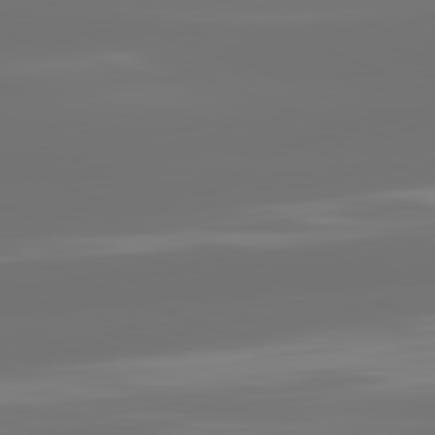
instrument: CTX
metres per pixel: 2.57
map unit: lApd
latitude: 82.1766
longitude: -167.8205
